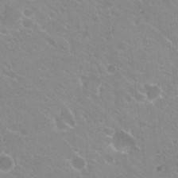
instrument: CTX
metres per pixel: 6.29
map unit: Hto
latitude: 21.1214
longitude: -34.1955
